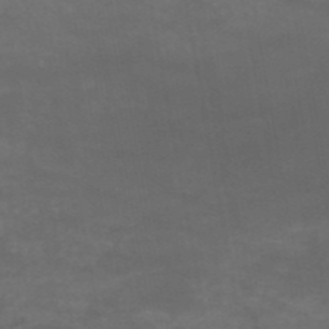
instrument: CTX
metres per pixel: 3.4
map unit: HNb
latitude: -51.5588
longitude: -39.6127
